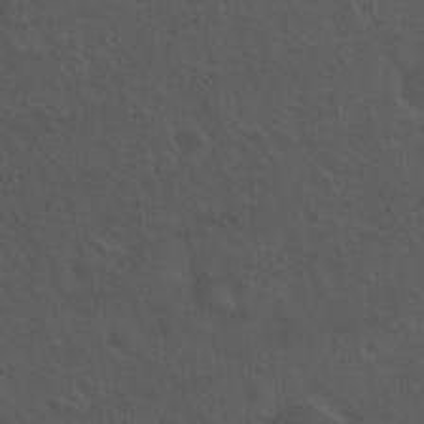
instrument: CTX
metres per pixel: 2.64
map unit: Hto
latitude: 19.3481
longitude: -54.1578
